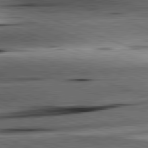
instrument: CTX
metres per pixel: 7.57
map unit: lApd
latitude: 81.5749
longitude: -151.4237
